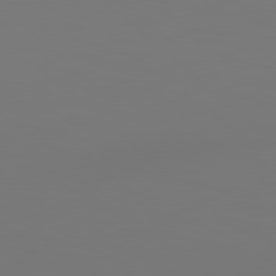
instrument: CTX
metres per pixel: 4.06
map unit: Hpe
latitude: 78.1956
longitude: 178.1228
